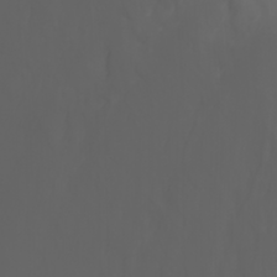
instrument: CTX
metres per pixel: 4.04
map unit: Nhu
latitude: -7.2565
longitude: -84.8569
